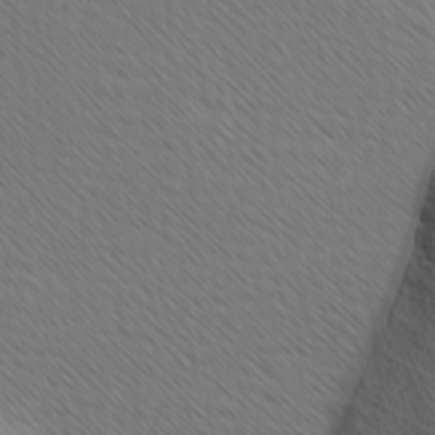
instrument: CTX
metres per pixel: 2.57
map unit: Ave
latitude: 8.3656
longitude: -106.1389
